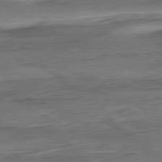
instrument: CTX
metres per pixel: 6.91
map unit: Ap
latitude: -80.9542
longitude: -68.5735
